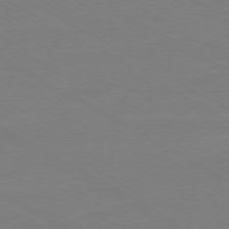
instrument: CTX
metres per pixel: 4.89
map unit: Ap
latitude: -79.4454
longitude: -83.2348
